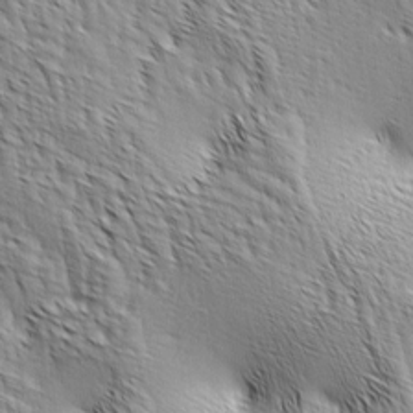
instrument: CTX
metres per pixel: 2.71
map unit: lAa
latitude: -4.5384
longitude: -122.0444
